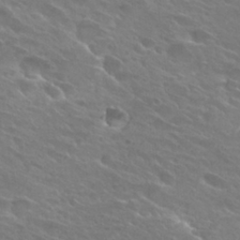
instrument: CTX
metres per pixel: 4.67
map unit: Hto
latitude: 26.3845
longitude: -39.8772
